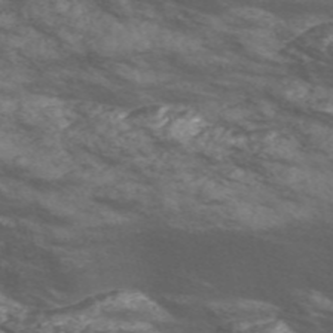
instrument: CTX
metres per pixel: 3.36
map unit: Nve
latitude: -57.2754
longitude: 54.2551
